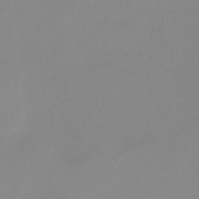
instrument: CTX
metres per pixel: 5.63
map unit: HNb
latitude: -33.9367
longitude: 57.9556
